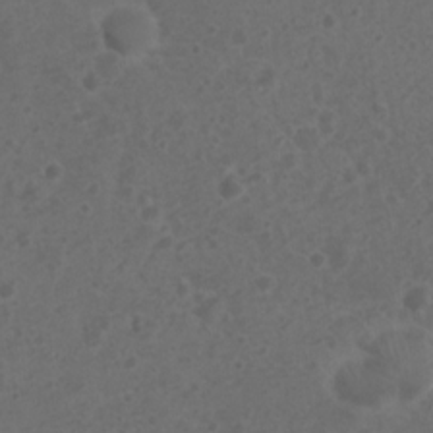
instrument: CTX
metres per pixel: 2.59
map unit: Nhu
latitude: 2.6679
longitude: -14.7813
